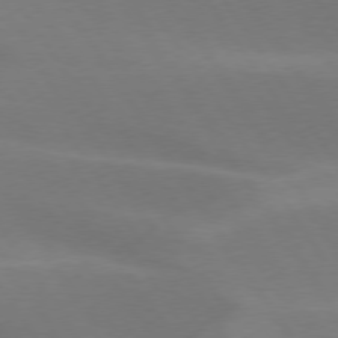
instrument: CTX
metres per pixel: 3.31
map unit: lApd
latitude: 75.2915
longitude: -66.4979
